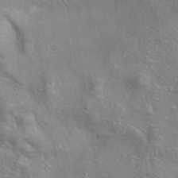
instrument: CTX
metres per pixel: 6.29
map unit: eAb
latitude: 34.8758
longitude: 111.3698
